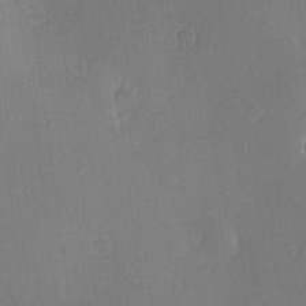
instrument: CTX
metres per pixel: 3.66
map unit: Hve
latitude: 17.9150
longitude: 150.6896
